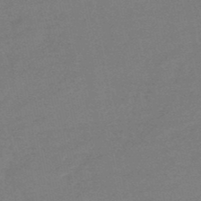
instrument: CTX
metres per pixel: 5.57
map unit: eHb
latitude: -48.7652
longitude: 86.3495
